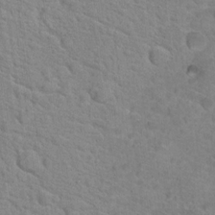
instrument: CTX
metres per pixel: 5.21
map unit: Hto
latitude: 17.8961
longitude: -34.6490
